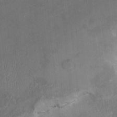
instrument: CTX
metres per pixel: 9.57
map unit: HNhu
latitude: 3.5371
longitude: -6.1767
